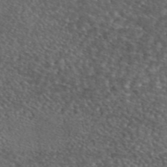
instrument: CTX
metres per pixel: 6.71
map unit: eAb
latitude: 45.6694
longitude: 113.7478
